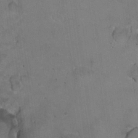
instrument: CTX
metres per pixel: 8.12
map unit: Nhu
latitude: 16.1389
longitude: -32.5924
